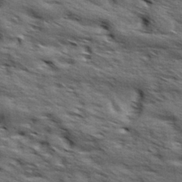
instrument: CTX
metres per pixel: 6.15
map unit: Hve
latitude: 31.8584
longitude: 148.9542
